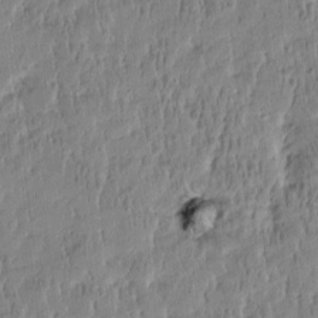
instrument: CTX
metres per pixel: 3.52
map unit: Htu
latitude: -4.4440
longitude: 175.5588
